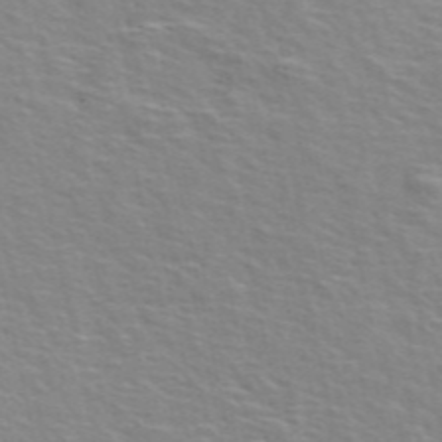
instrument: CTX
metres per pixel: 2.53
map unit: ANa
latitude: 48.8002
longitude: -76.1955
